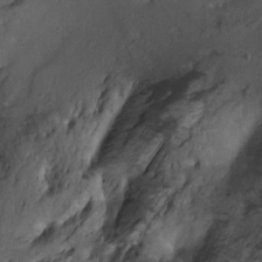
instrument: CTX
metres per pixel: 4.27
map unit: Ht
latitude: -1.1243
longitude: -15.1970
